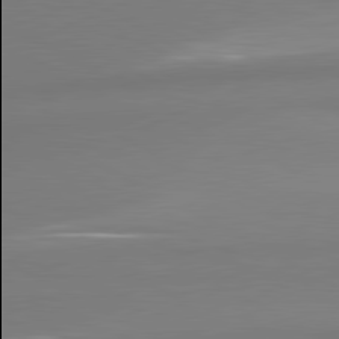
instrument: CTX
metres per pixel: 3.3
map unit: lApd
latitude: 80.8380
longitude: 178.0094
